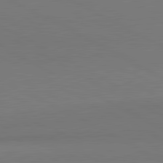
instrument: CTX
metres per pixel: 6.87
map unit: lApd
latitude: 81.4804
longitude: 151.8044
